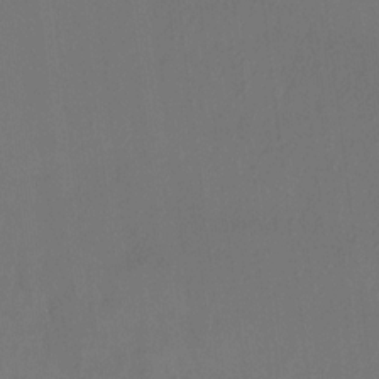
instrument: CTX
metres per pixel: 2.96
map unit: lAvf
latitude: 7.9339
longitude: 166.0094
